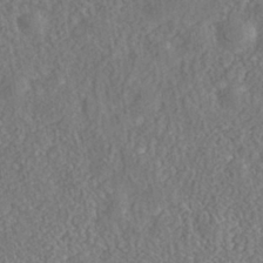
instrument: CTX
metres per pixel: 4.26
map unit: Nhe
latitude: -40.5574
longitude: -101.1592
